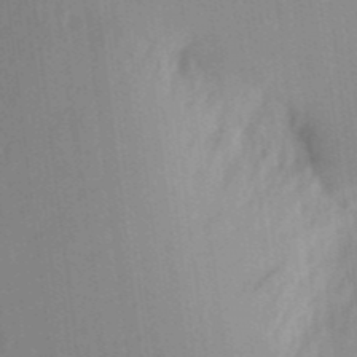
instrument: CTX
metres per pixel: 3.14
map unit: eHh
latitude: 4.9703
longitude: -74.1011
